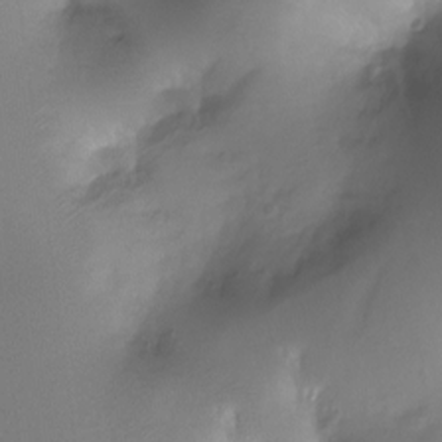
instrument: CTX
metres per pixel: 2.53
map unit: Ht
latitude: -11.5210
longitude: -45.3292
